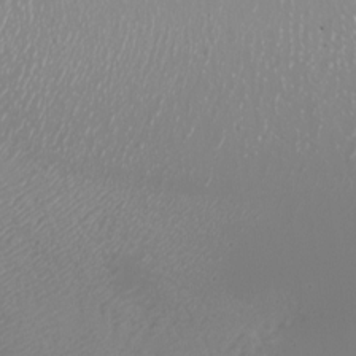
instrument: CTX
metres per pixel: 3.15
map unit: Nhu
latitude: -8.2550
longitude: -91.6505
